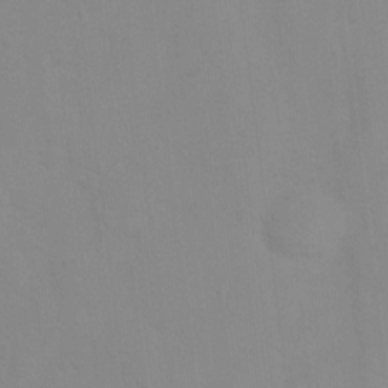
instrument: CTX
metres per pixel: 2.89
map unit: Ht
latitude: 2.6868
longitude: -23.1025
